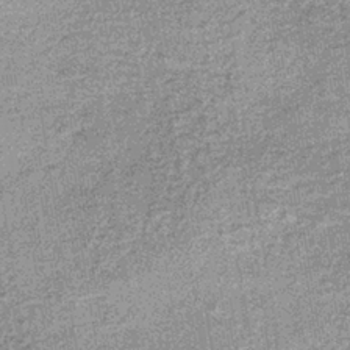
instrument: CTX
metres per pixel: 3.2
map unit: lHb
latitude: -37.2187
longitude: 65.7478
